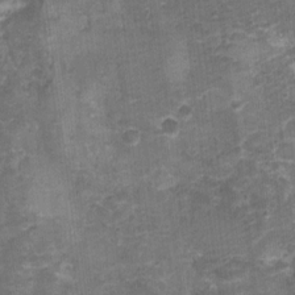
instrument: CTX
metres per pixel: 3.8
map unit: Nhu
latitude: 3.0269
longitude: -17.6882
